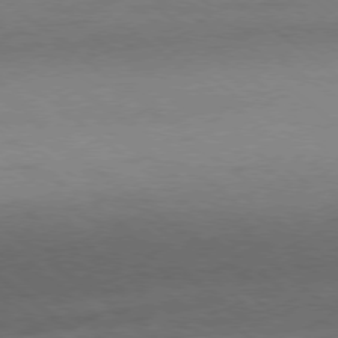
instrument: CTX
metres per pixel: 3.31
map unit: Ap
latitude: -78.9352
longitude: -54.9325
